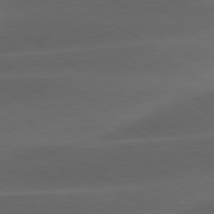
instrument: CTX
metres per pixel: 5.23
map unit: lApd
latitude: 78.7247
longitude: -48.9892
